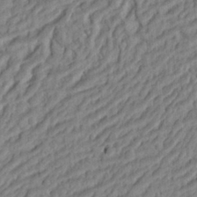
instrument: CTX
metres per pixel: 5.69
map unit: Ht
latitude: 8.6302
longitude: -75.9906
